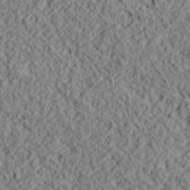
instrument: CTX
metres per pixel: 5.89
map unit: lHvf
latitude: 38.8380
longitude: -88.5924
